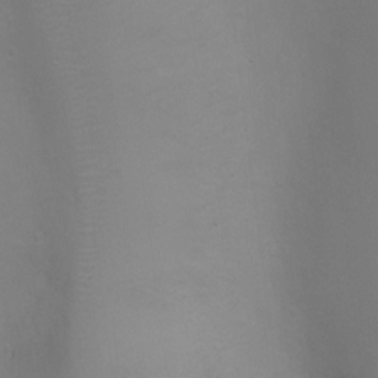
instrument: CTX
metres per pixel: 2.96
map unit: Ht
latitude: 1.4615
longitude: -20.7813
